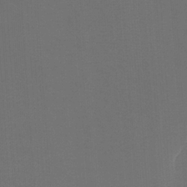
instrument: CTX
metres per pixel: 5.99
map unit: Ht
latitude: -4.5196
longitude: -62.5924
